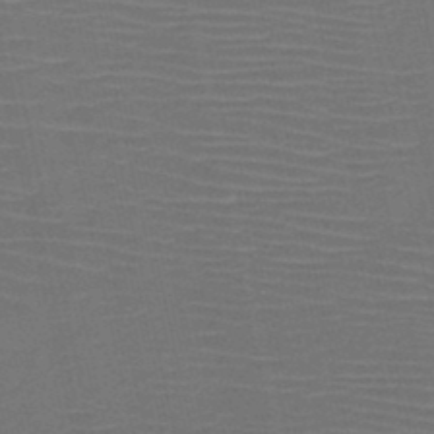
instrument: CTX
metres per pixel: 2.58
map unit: HNb
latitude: -47.3509
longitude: -41.4237
